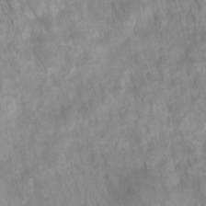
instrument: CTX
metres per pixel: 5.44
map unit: HNhu
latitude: -27.7477
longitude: 72.8408
